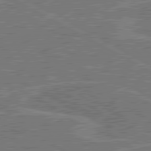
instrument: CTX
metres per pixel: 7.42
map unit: lApd
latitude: 80.5924
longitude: 118.7841
